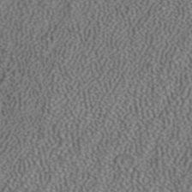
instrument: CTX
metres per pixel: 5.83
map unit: ANa
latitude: 39.8583
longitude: 24.6329
